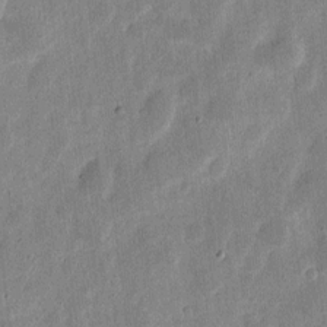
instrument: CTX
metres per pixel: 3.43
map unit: eHh
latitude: 7.5182
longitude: -71.2915
